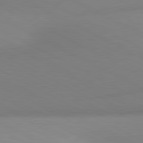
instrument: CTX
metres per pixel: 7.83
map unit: lApd
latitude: 80.9514
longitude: 134.8408
